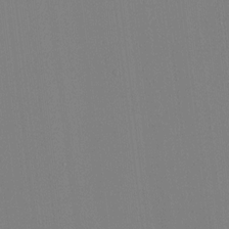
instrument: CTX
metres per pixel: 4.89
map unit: HNhu
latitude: -1.0487
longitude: -7.0647
